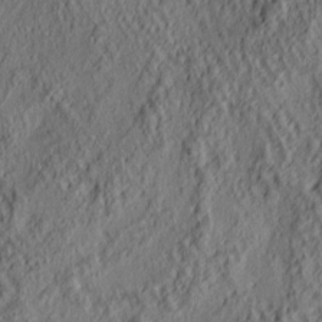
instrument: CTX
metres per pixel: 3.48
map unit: lAa
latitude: 4.8947
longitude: -116.7435
